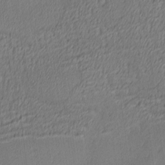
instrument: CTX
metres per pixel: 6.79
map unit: Ave
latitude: 3.9717
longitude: -114.0255
